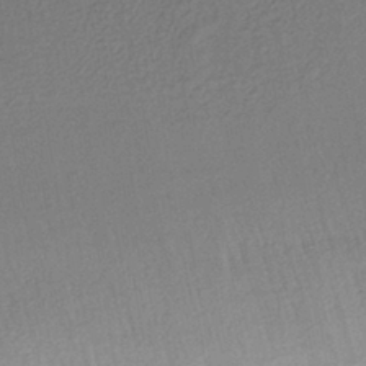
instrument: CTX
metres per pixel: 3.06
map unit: HNhu
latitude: -41.2754
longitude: 92.3684
